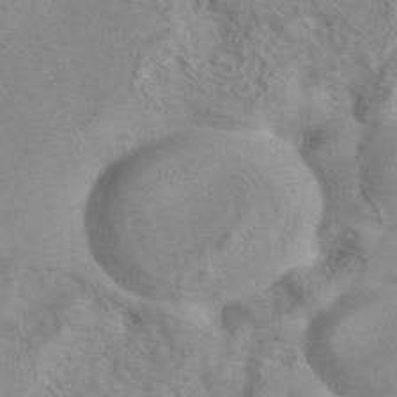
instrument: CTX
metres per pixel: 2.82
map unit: eAb
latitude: 41.5560
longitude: 105.3698
